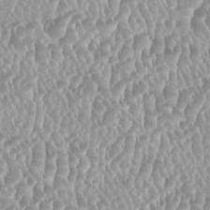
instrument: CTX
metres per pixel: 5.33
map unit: HNhu
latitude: -0.4440
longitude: -0.0444
